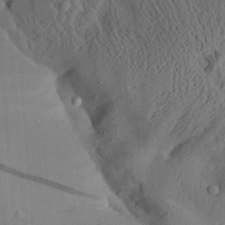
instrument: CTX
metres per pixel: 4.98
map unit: Aa
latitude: 29.0269
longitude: -136.0822
